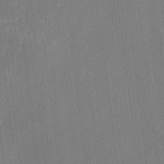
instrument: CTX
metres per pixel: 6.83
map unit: lAvf
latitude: -8.4251
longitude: -113.4615
